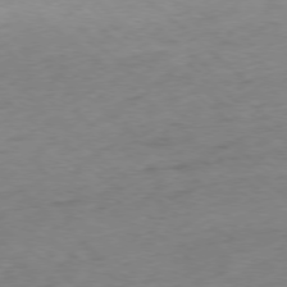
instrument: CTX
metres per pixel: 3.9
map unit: Ap
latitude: -77.8611
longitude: -78.4601
